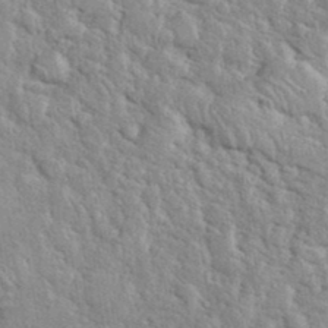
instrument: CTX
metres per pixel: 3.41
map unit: eHh
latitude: 37.8017
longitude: -61.6505
